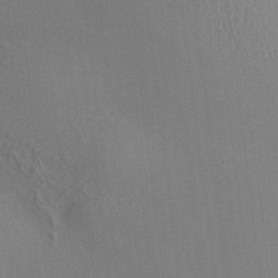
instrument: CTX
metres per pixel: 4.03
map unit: HNhu
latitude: 8.0633
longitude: 14.9731
